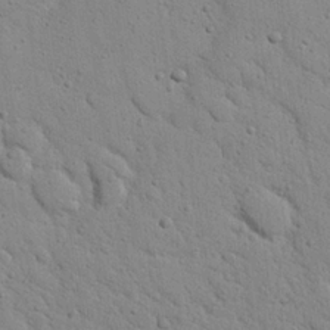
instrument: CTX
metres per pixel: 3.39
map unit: Nhu
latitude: 22.7624
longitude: -76.8758
